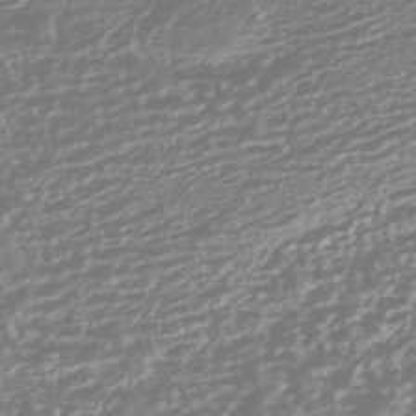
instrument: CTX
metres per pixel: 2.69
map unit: HNhu
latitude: -44.8219
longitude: 100.9541
